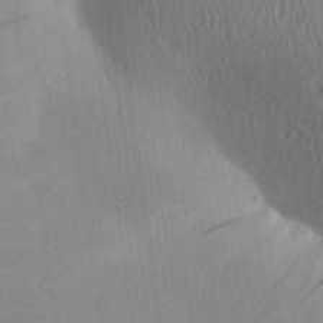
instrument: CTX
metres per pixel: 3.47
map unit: Aa
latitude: 27.4238
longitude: -138.1011
